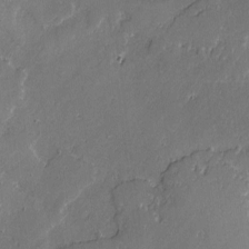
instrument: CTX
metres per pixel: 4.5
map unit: lAvf
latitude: -1.5966
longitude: -106.7246
